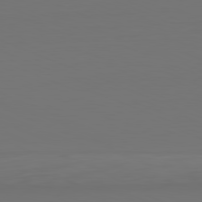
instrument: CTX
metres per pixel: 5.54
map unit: Hpe
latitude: -81.8800
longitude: 7.8611
